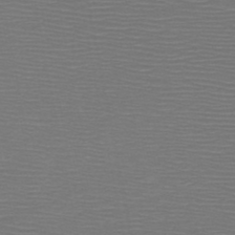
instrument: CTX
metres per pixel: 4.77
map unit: HNb
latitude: -48.2173
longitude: -44.5546
